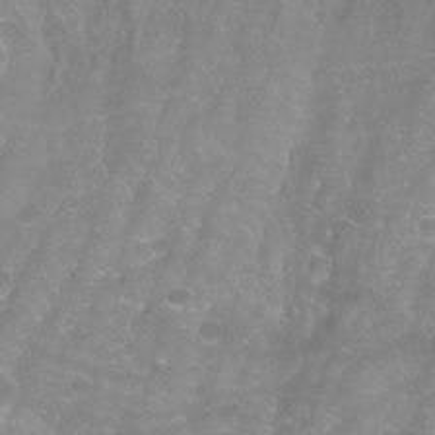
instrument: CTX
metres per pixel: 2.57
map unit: Aa
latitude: -9.3887
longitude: -72.0255
